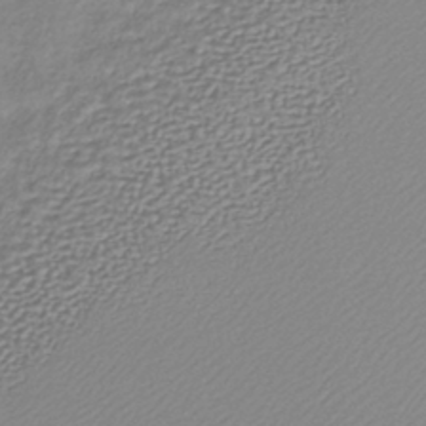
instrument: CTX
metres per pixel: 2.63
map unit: lHb
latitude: -40.8408
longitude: 70.3873
